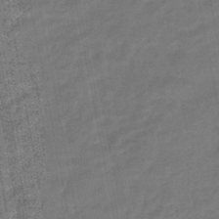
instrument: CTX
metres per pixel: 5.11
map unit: eHb
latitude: -46.4062
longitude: 87.5966
